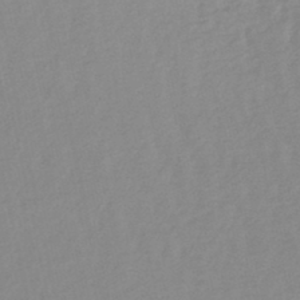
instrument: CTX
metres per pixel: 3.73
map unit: lHb
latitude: -46.0850
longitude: 65.0487
